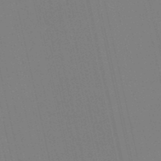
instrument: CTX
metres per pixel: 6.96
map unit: eHb
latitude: -50.5007
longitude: 77.1053
